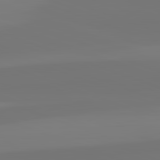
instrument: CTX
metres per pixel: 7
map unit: lApd
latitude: 82.5356
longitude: 154.0850
